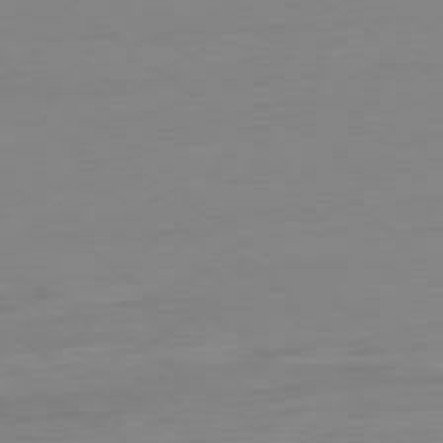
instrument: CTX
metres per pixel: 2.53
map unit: Ap
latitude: -79.0108
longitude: -98.1388
